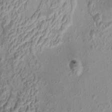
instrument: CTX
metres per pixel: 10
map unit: HNhu
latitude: 4.7057
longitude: 3.3887
